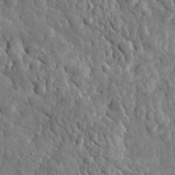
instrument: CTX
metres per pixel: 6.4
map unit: lHvf
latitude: 35.2914
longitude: -87.8205
